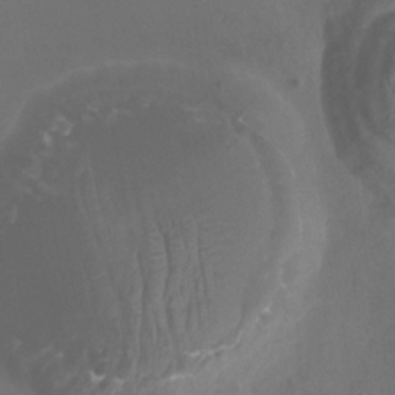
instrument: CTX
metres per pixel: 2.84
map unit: Htu
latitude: 3.9150
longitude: -20.5924
